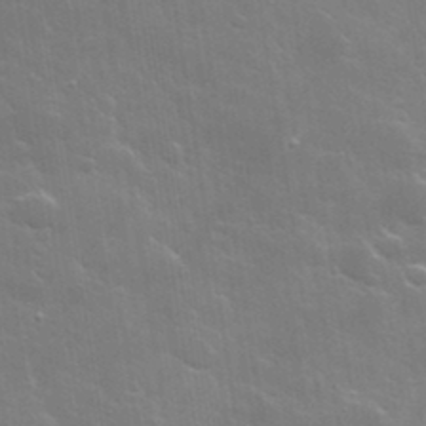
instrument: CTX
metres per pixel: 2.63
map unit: lHvf
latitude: 36.0444
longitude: -91.8205
